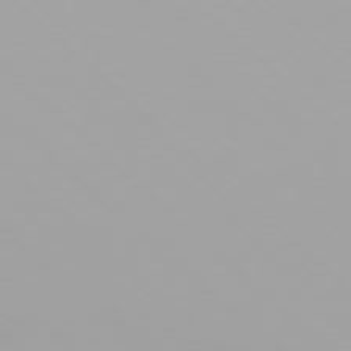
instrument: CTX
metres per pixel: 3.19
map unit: Hpe
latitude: 77.9528
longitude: -137.2159
